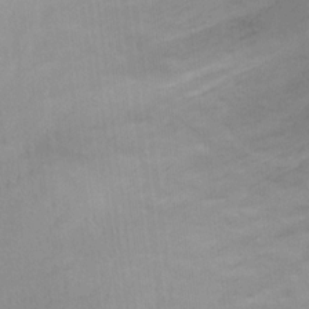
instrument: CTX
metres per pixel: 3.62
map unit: Hto
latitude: 13.1781
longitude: -36.9703
